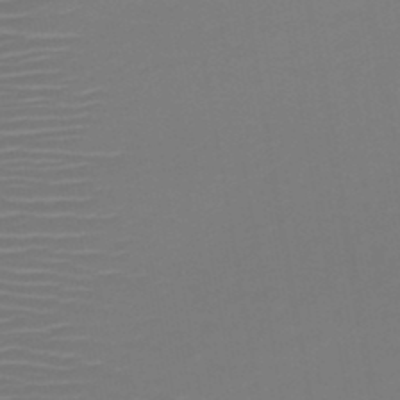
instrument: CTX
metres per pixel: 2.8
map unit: HNb
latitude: -47.6344
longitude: -43.9150
